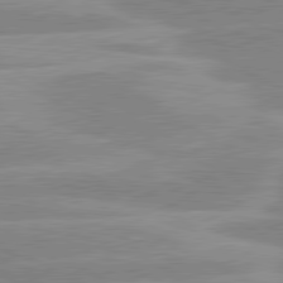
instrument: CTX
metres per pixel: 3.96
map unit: lApd
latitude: 80.6679
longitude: -124.9891
